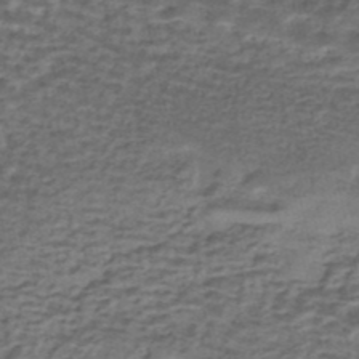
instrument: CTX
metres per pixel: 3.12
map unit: eHh
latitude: -43.2375
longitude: 119.8611
